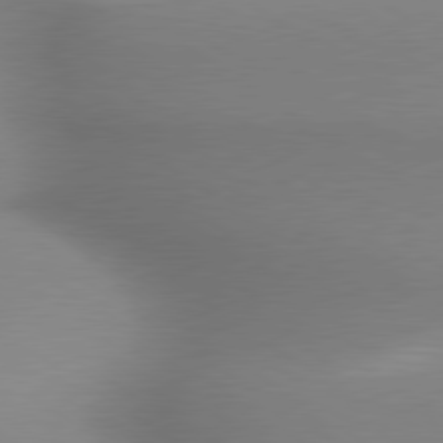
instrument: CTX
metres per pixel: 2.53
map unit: lApd
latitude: 79.6316
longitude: 179.8422
